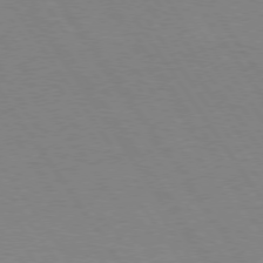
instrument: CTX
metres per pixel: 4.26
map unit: Hpe
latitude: 74.4034
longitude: -140.4790
